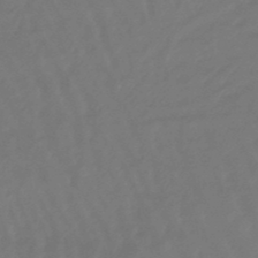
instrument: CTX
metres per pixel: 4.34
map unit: eHb
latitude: -46.9352
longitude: 81.6533
